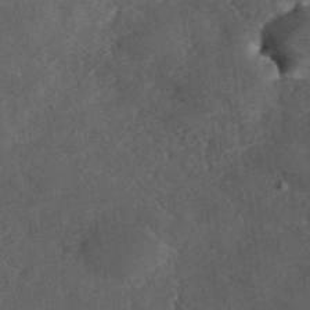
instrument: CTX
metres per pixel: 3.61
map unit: ANa
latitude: 37.5938
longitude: 17.7100
